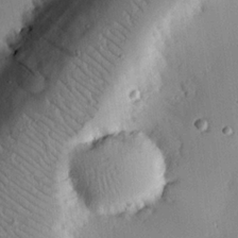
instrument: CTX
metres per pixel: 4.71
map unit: eHh
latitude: 22.6301
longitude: -90.8947
